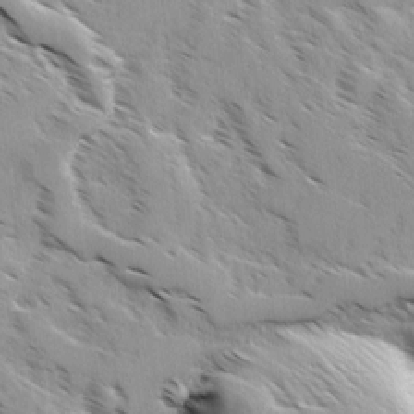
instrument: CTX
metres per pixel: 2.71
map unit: Ave
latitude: 0.4223
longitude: -111.0270
